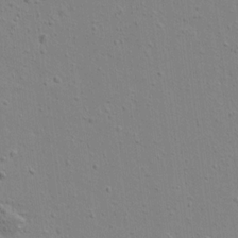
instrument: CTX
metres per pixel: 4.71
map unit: lAvf
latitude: 16.4223
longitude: -128.2900
